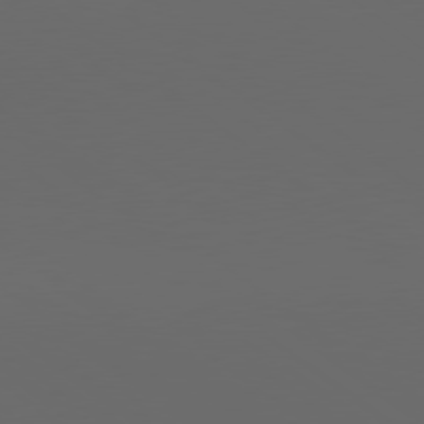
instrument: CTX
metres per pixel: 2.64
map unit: lApd
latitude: 79.7450
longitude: 159.7477
